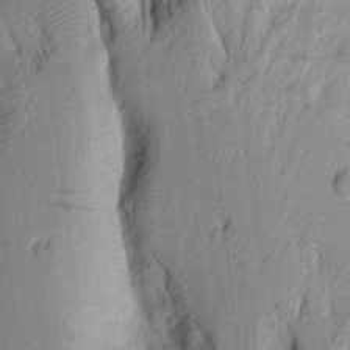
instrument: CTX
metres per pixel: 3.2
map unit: Aa
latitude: 15.3671
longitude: -146.0633
